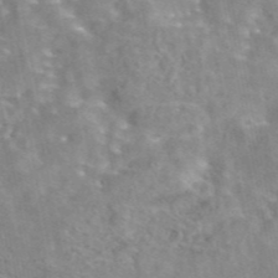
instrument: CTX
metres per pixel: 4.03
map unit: eAb
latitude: 44.3089
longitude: 107.8423
